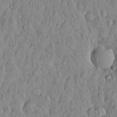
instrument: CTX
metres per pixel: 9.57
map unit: Nhu
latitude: 28.7435
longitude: -69.2915
